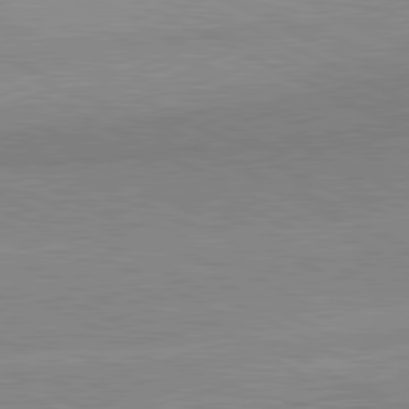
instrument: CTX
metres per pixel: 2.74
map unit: lApd
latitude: 80.9136
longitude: 156.8597
